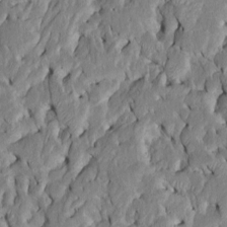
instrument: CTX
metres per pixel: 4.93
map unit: Htu
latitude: -6.9163
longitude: 145.4266
